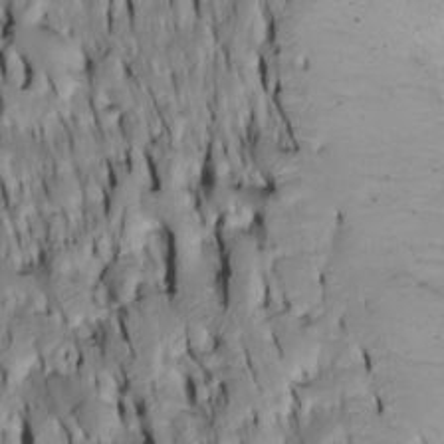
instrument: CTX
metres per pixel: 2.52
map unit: Htu
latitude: -4.4440
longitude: 150.1983
